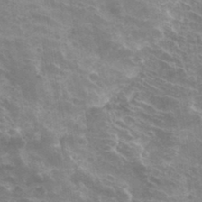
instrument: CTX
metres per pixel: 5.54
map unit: Hto
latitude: 33.1970
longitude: -42.6680
